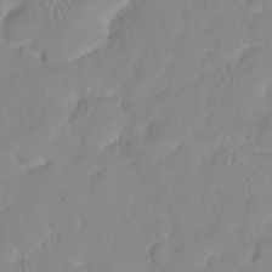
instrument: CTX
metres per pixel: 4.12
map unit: HNhu
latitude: -2.6140
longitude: 10.6896
